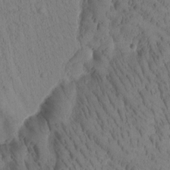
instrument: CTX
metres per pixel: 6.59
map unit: Htu
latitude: -3.4643
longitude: 172.8975
